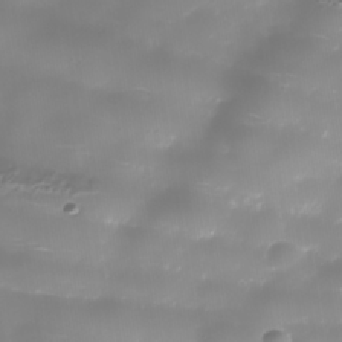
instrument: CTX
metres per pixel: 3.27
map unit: Nhe
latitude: -36.1983
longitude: -90.0822
